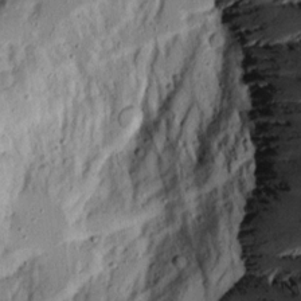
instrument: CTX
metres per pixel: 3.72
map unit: Aa
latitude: 14.4034
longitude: -140.2522
